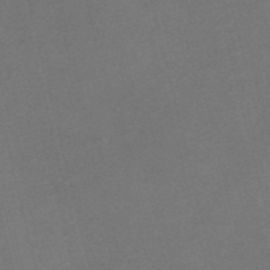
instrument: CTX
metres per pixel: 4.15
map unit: Nve
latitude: -57.0864
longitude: 58.4628
